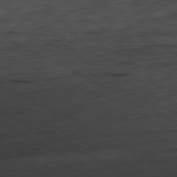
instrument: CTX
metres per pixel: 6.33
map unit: Ap
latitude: -81.0109
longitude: -83.5938
